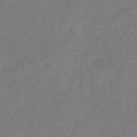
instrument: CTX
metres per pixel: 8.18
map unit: eHb
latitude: -41.6722
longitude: 79.5210
